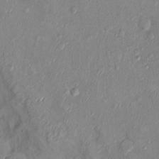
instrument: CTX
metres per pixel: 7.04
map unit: Nhu
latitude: 1.4048
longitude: -14.3468
